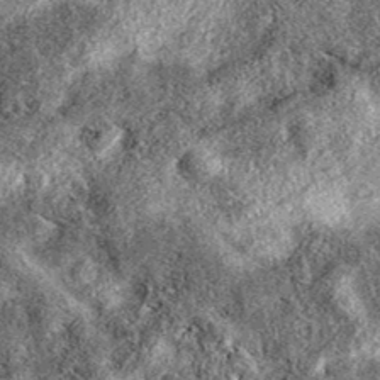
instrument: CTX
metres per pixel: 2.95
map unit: eAb
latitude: 38.4601
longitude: 106.3495
